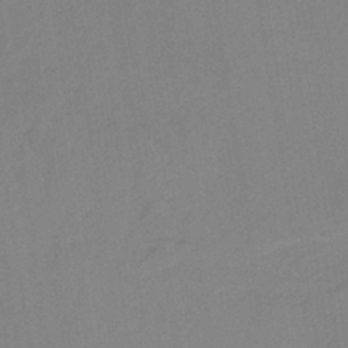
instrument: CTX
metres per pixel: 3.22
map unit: HNb
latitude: -34.9353
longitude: 56.9164
